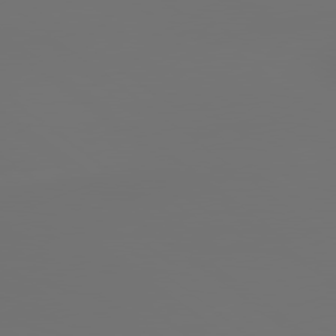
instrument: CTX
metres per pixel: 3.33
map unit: lApd
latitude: 79.4994
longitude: 177.7667
